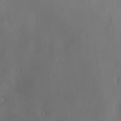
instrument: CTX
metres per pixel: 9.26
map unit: Hve
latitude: -10.0094
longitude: 174.9730
